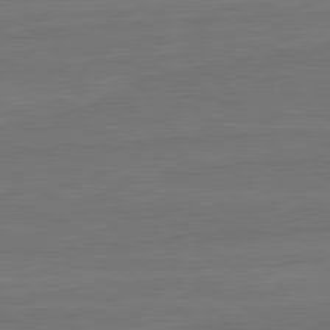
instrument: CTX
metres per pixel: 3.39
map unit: lApd
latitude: 82.2522
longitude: -178.8380
